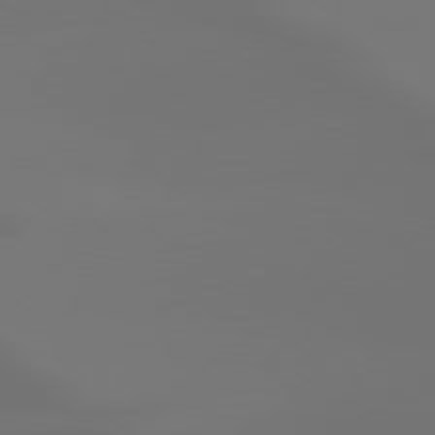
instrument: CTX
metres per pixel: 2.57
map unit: Hpe
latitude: 78.5357
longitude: -128.2333
